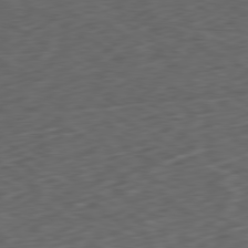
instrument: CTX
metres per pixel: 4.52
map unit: Ap
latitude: -80.5007
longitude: -71.9528
